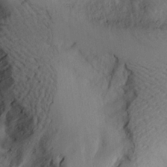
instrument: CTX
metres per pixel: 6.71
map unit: Aa
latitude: 21.2348
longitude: -144.9514
